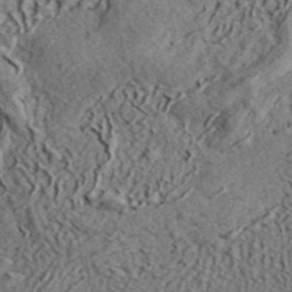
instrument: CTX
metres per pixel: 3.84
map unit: eHh
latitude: 36.7813
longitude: -80.4223
